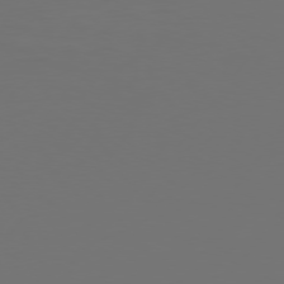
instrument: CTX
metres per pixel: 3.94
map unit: Hpe
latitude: 75.2537
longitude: -129.9150
